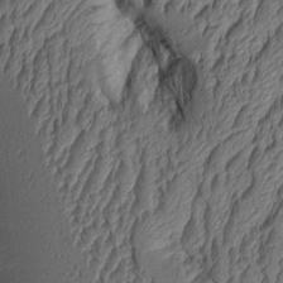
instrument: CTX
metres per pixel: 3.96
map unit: Aa
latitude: 8.5168
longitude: -128.8380
